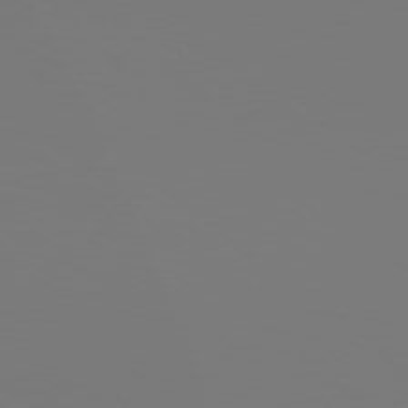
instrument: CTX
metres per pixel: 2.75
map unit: Hpe
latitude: 78.0633
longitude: -176.8758
